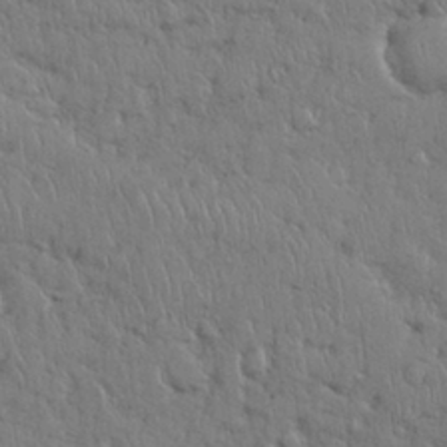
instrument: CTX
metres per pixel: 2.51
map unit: Nhu
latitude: 28.5546
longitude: -68.4034
